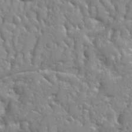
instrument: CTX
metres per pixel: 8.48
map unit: Ht
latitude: 10.1389
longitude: -77.4426
